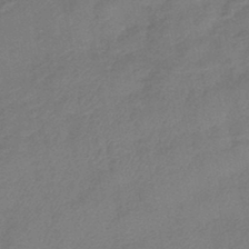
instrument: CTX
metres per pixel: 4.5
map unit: eHb
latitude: -42.7085
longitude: 82.9919
